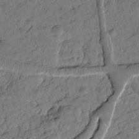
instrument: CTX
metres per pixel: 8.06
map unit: Htu
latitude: 1.4804
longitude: 177.3321
